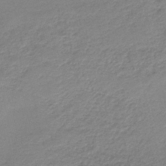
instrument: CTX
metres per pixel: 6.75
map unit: HNb
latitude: -40.2361
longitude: 50.1795
